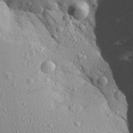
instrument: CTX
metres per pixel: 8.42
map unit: Aa
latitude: 24.7057
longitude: -135.5371
